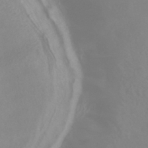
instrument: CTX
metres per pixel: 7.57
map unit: HNhu
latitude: -41.8233
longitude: 93.8044
